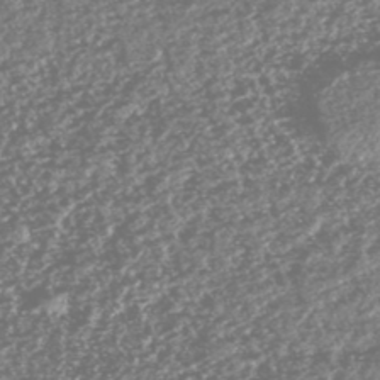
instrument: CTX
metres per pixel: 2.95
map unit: HNhu
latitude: -47.1620
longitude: 31.3698
